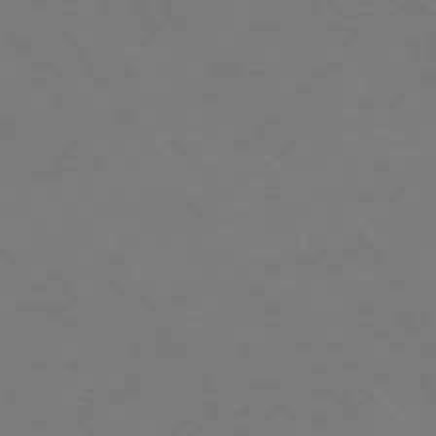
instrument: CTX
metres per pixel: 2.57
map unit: Ap
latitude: -74.3118
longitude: -70.0633
